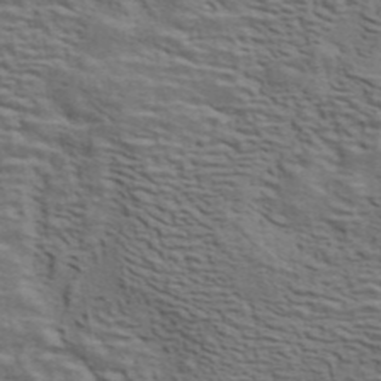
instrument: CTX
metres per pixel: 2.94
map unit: ANa
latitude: 44.8191
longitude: 38.0472
